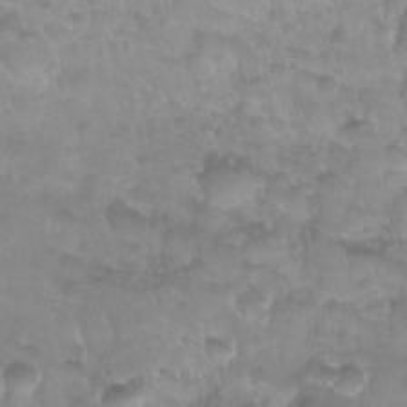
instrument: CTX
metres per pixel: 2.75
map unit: Nhu
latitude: 27.6694
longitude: -54.7624
